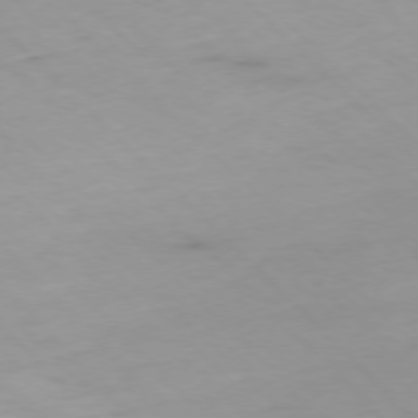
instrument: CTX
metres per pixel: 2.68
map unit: Ap
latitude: -77.1809
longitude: -91.1781
